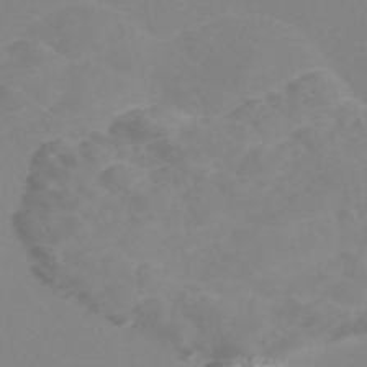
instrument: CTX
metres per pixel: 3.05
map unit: Nve
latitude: -56.6896
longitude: 52.2361
